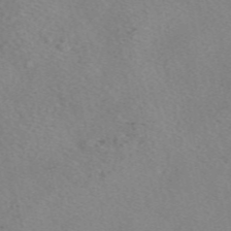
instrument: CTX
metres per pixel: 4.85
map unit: eAb
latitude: 49.1781
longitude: 107.3699
